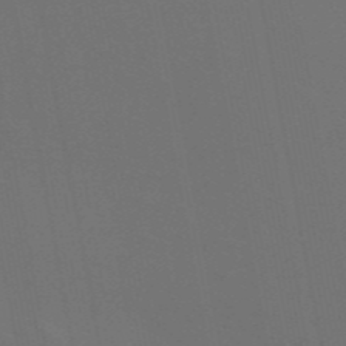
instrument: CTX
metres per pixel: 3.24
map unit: eAb
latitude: 46.3279
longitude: 121.5021
